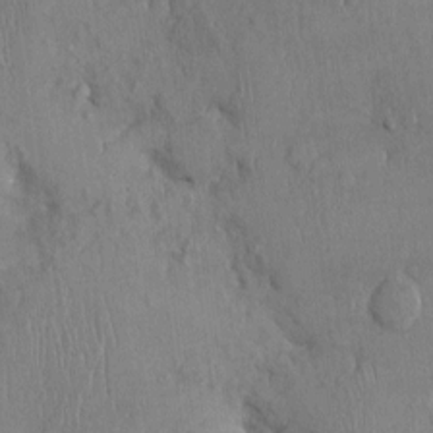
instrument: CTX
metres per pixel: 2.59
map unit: Ht
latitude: 0.4034
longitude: -13.0648
